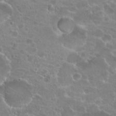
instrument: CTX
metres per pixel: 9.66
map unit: Hto
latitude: 20.5357
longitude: -40.6490
